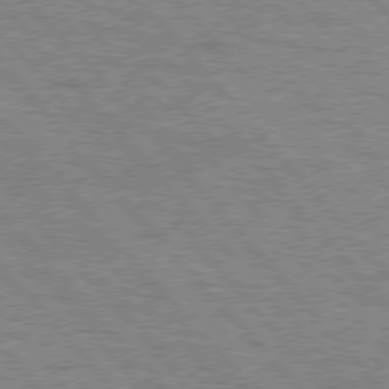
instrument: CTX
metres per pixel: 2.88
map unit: lApd
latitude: 75.9717
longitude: -75.7261
